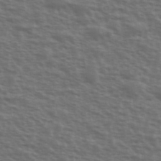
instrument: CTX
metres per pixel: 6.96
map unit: Ave
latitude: 38.9325
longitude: -111.5749
